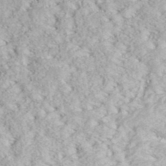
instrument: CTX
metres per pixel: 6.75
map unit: ANa
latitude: 41.7638
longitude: 28.7841
